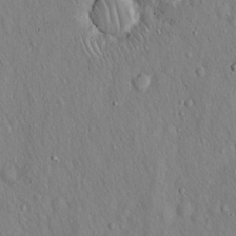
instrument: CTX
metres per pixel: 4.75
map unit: Hto
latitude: 16.2712
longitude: -58.1767
